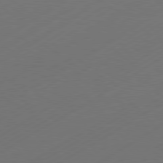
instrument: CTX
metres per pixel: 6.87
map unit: Hpe
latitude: -81.1809
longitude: 14.8219
